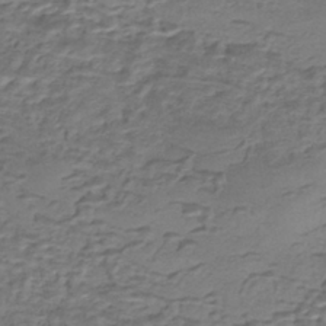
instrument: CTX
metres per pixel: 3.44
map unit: eHh
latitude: -43.2564
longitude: 120.3306
